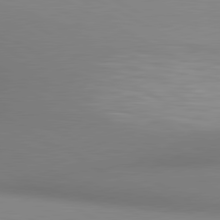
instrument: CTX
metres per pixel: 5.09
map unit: lApd
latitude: 80.5924
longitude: 133.0109
